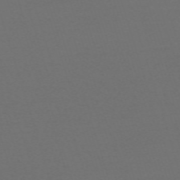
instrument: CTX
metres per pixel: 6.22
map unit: eHh
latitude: -63.8233
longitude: 52.6329
